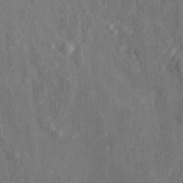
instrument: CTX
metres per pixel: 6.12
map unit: Htu
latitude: -6.7463
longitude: 154.9730
